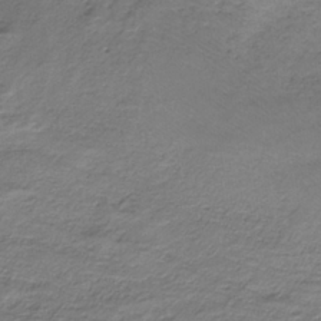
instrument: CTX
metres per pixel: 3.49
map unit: HNb
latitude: -34.9164
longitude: 58.0472
